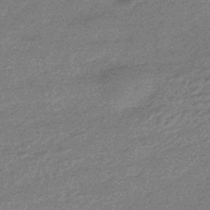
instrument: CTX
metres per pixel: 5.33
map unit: eHb
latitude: -44.9353
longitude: 88.6896
